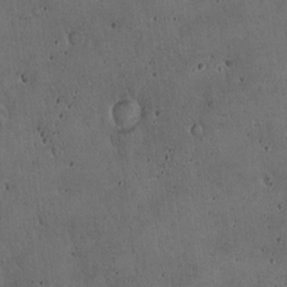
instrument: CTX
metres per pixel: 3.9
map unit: Hto
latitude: 17.1214
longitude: -59.3482
